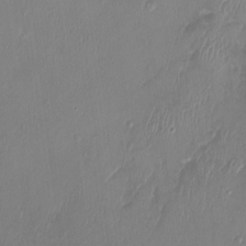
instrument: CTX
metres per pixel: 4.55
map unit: Ht
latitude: -2.7652
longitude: -20.4790
